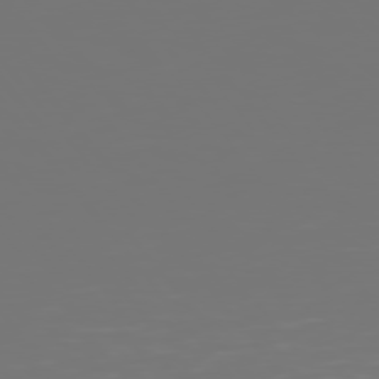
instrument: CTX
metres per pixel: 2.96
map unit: Hpe
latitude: 75.5749
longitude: -126.9892
